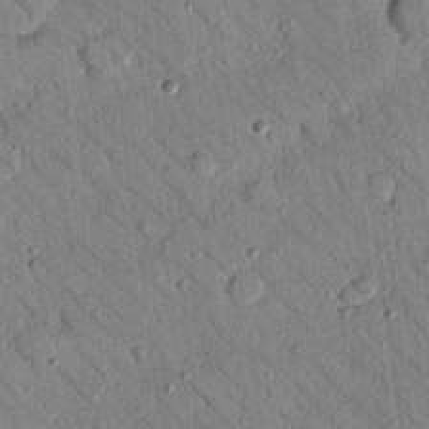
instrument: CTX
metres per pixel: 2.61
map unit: Nhu
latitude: 23.5938
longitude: -74.0822
